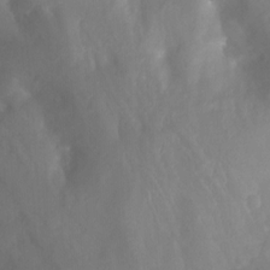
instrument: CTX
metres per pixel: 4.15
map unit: Nhu
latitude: -13.7100
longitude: -63.8962
